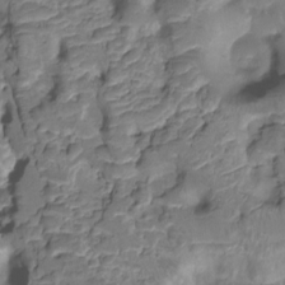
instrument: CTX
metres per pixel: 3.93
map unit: HNhu
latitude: -21.1242
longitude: 85.5210
